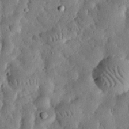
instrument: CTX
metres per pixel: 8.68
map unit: eHh
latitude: 33.0270
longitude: -75.0647
